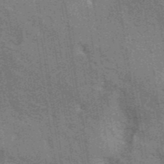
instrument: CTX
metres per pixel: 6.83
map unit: eAb
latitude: 40.9891
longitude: 107.1054
